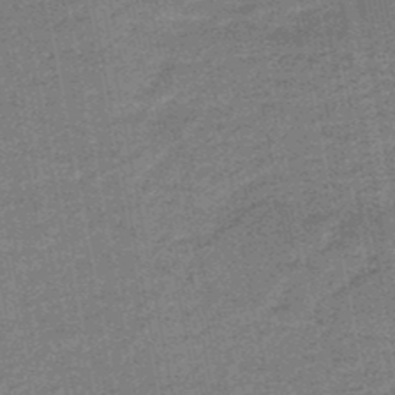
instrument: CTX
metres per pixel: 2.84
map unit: HNb
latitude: -47.8044
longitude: -38.9891
